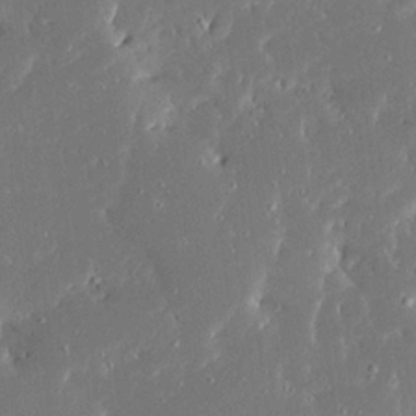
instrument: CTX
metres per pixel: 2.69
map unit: Ave
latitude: 17.1592
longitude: -140.4601
